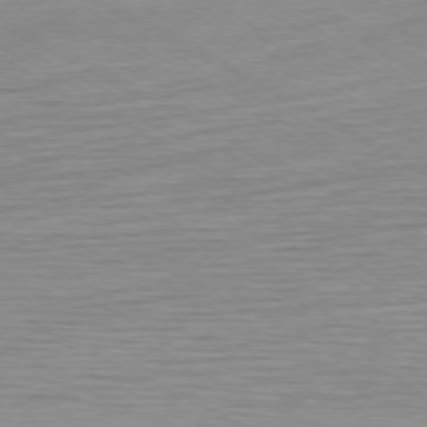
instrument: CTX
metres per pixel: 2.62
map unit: Ap
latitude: -76.5763
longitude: -76.1011
